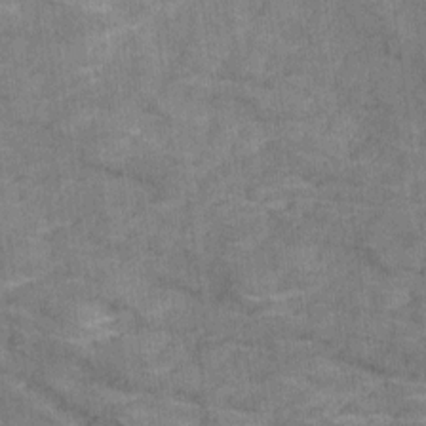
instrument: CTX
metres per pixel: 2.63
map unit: Ave
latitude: 18.8758
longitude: -135.3859
